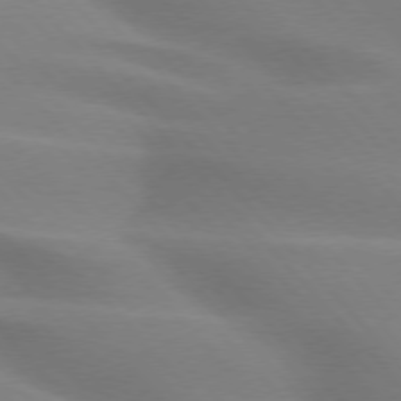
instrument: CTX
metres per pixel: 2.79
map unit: lApd
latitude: 75.4615
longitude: -61.0647
